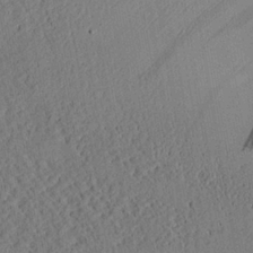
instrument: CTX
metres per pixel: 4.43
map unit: Aa
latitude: 25.1592
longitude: -133.5560
